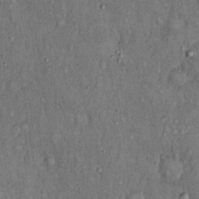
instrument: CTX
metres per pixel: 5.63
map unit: Hto
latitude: 15.5938
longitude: -61.1025
